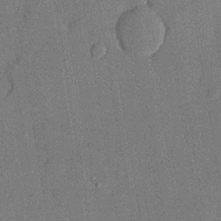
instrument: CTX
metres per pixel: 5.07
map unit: lHvf
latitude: 20.5924
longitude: 144.7463
